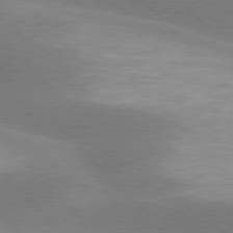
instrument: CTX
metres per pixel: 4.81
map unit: lApd
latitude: 77.4615
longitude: -49.8772
